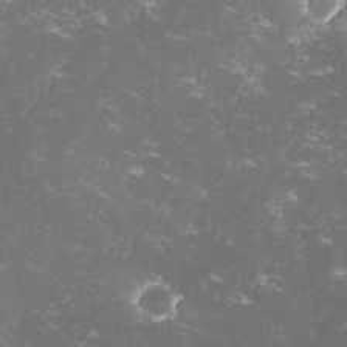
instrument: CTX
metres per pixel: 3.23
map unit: lHvf
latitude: -13.5588
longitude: -99.5560
